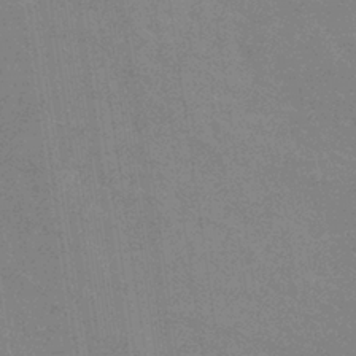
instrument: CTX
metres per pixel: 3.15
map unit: eHb
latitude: -36.8408
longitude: 76.5385
